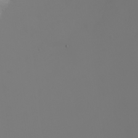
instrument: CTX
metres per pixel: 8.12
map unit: Nhu
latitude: -7.9556
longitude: -85.4049
